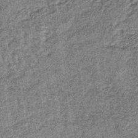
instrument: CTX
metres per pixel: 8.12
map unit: lHb
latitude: -38.3117
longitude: 64.1984
